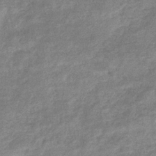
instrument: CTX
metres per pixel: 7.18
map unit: eHb
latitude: -37.6532
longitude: 79.0297
